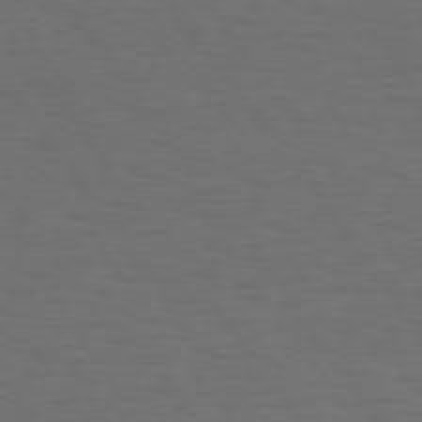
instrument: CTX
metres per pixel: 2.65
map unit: Hpe
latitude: 74.2145
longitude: -131.1970
